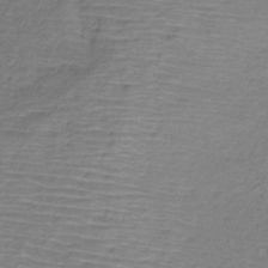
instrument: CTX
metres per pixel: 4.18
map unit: HNb
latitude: -34.3684
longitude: 56.2550
